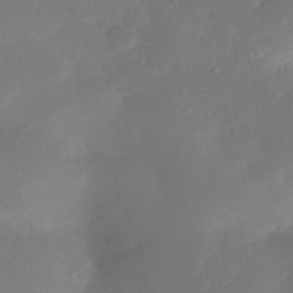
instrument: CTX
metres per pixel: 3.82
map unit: Nhe
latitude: -34.7463
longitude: -145.2537
